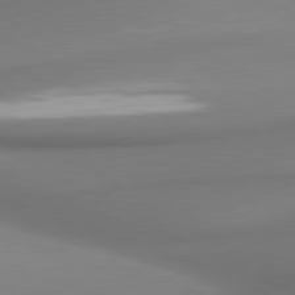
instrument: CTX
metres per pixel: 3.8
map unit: lApd
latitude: 80.9136
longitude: 177.3888
